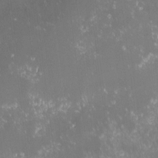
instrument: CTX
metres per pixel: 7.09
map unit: lHvf
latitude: -13.5021
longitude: -103.9150
